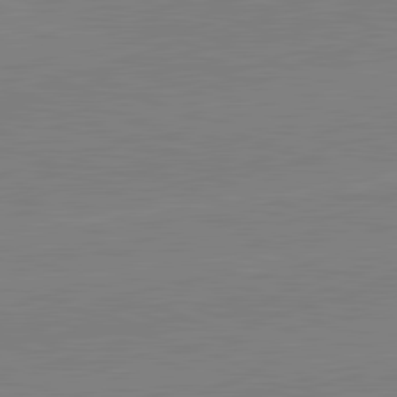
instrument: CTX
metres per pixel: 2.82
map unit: lApd
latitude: 82.0822
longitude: -157.4615
